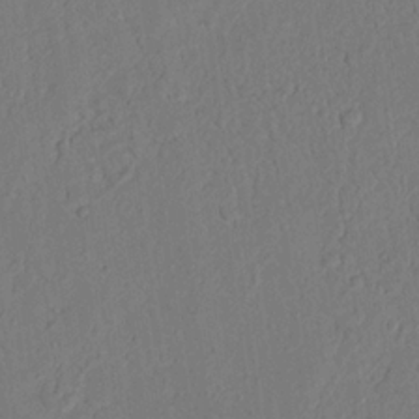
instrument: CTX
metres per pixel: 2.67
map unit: Nhu
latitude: 19.6694
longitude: -76.8002
